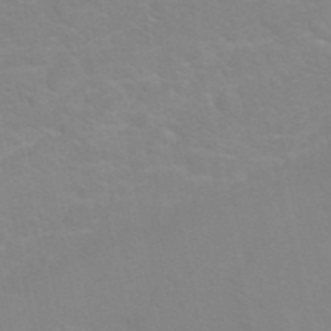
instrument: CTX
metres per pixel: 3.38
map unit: Nhu
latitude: 27.0459
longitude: -61.7260
